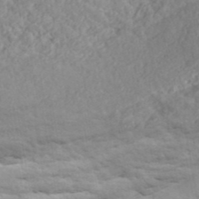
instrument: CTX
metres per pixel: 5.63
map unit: ANa
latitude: 41.1025
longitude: 30.3117
